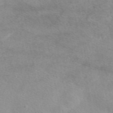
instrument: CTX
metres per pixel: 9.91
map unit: eAb
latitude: 48.0255
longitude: 122.9920
